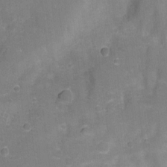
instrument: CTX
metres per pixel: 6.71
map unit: Aa
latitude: -7.9178
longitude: -72.2334
